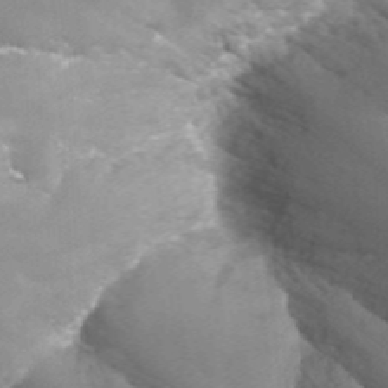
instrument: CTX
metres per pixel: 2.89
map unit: Nhu
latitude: -12.9731
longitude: -66.3278
